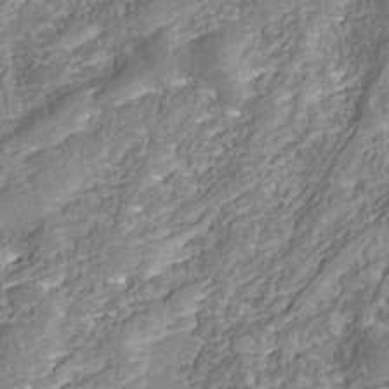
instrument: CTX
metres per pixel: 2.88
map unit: Nhu
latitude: -38.9542
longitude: -85.3293
